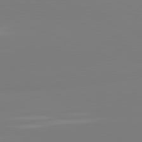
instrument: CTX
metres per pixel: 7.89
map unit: lApd
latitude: 81.4237
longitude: -159.1403
